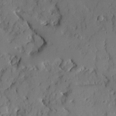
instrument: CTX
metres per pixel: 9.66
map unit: Ave
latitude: 18.4790
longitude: -128.8947
